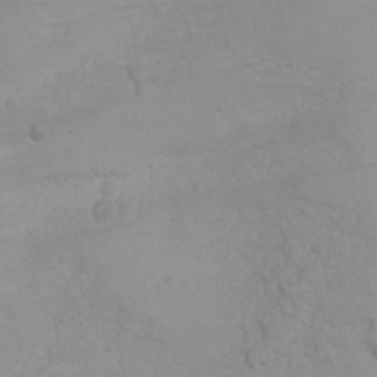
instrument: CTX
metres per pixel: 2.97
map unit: Nhu
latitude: -4.7652
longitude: -82.0444
